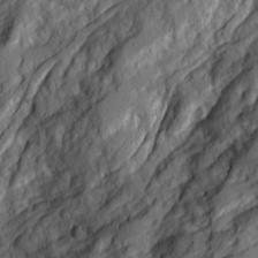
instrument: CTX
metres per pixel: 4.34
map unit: Ave
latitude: 21.3293
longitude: -129.7638
